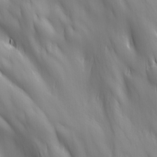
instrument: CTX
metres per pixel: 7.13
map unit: Ave
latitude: 12.9514
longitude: -105.3293
